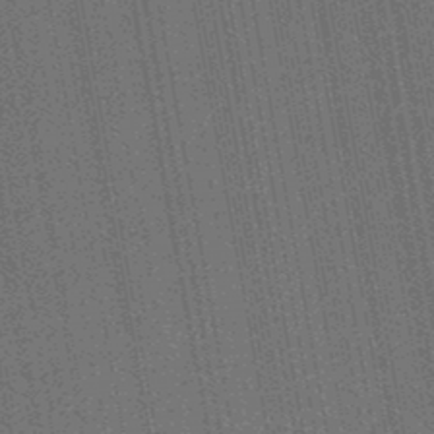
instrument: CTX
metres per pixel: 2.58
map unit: HNb
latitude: -47.4832
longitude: -46.7624
